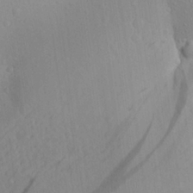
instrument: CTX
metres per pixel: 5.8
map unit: Aa
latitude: 23.4048
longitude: -146.5924
